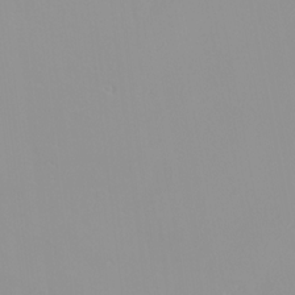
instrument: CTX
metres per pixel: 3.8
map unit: Nhu
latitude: -0.1039
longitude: -77.9150
